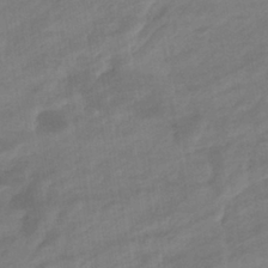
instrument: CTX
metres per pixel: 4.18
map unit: eHb
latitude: -36.6140
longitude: 78.1605
